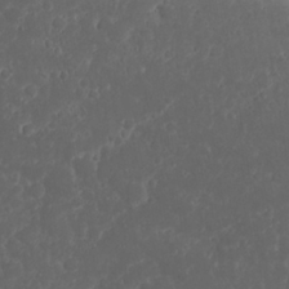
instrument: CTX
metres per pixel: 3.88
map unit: Nhu
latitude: 23.8394
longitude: -59.6505
